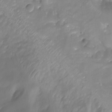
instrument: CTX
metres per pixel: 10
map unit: Aa
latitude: -13.3132
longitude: -66.7246
